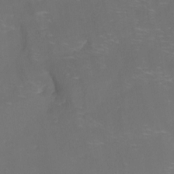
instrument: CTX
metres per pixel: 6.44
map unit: Nhu
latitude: -14.3684
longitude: -24.4034
